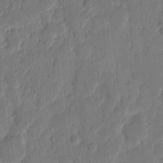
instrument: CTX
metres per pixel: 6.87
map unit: eHh
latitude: 9.2159
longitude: -65.4804
